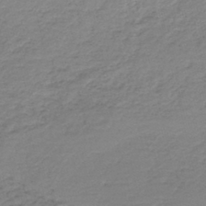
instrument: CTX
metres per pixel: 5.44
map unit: HNb
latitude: -41.6911
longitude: 50.2550
